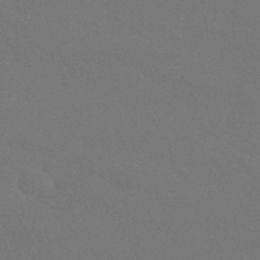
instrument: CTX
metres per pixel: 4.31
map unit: HNhu
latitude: -42.5006
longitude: 93.7100
